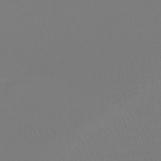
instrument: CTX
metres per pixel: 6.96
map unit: lHb
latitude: -46.8030
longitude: 75.7478
